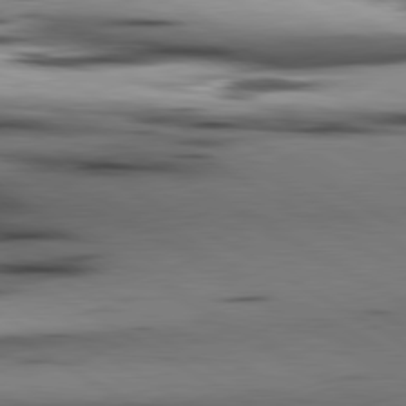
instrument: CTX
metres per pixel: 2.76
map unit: lApd
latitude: 80.3467
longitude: 160.2551
